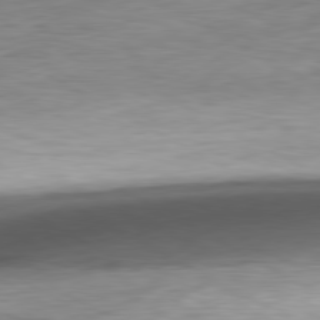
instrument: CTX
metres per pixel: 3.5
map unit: Ap
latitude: -81.1998
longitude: -78.3656
